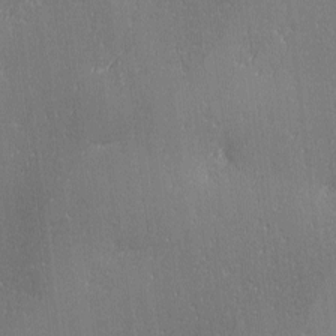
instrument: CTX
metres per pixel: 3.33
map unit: Ave
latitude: 2.6490
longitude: -111.9906
